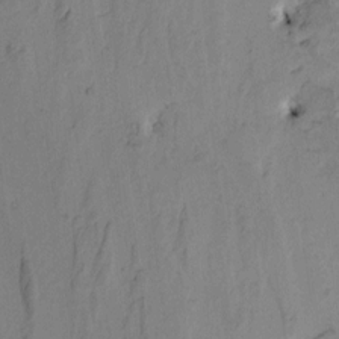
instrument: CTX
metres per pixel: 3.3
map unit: Htu
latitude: -5.0675
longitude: -179.9717
